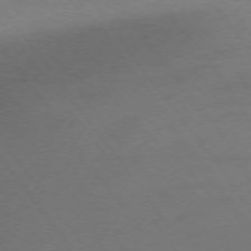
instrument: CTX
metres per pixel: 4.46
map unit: Ap
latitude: -75.8234
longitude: -64.9892
